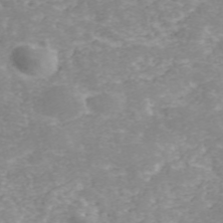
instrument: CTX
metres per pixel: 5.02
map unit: ANa
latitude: 41.0647
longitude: 34.0661
